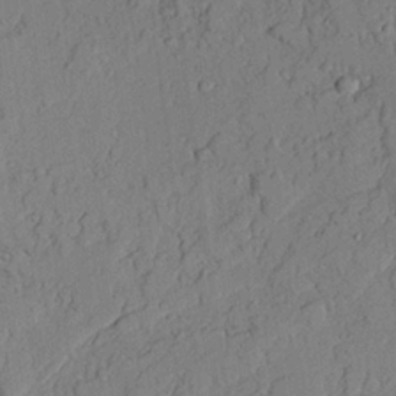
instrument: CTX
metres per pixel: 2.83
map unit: lAvf
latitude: 23.0836
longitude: -110.0255
